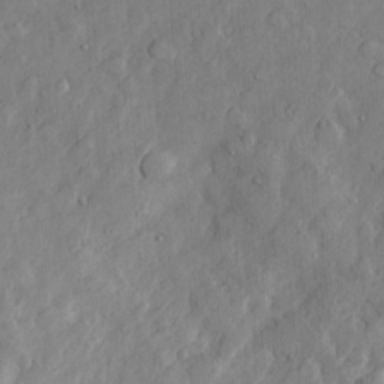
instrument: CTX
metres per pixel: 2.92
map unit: Htu
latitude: -3.5210
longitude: 158.1227
